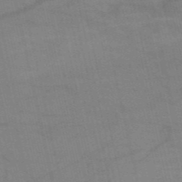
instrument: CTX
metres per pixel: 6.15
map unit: HNb
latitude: -53.2753
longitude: -47.0648
